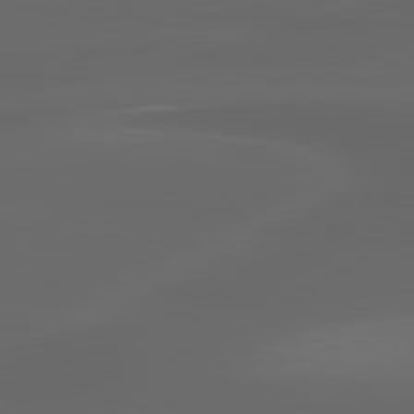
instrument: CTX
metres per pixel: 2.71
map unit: lApd
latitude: 80.2145
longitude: -117.4615
